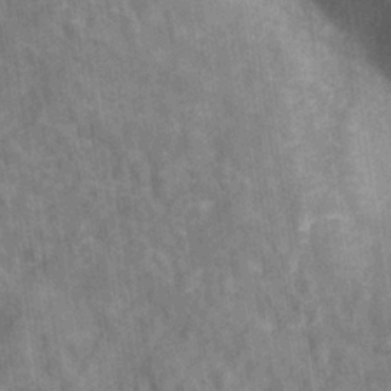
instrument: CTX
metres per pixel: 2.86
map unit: Hve
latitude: -29.4454
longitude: 92.3306
